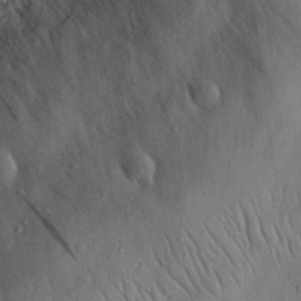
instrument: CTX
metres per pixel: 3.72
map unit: eHh
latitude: 28.8569
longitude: -77.3859
